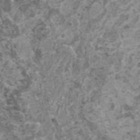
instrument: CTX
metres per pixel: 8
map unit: HNhu
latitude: -0.0661
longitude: 3.1053
